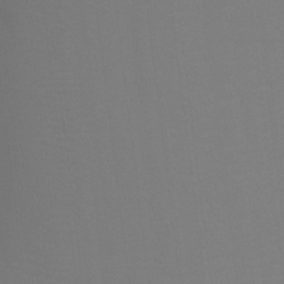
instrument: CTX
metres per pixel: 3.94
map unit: Ht
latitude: -10.3306
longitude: -34.9324
